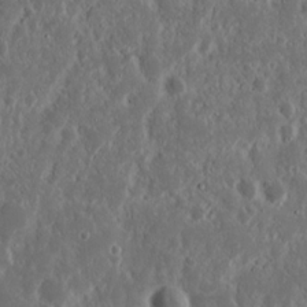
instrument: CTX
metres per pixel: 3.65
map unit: Nhu
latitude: 14.8569
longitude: -73.1593
